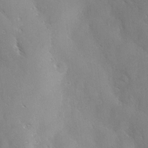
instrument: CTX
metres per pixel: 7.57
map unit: Ave
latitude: -0.4818
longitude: -112.1578
